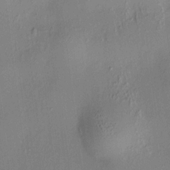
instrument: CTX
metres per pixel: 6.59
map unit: HNhu
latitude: 8.3090
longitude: 14.0283
